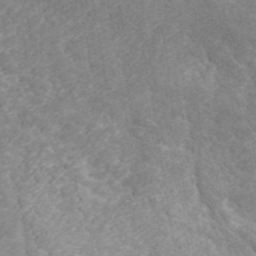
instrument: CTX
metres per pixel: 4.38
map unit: ANa
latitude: 42.0444
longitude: 29.1053
